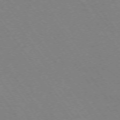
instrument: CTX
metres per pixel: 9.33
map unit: Ap
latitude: -74.7086
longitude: -70.6301
